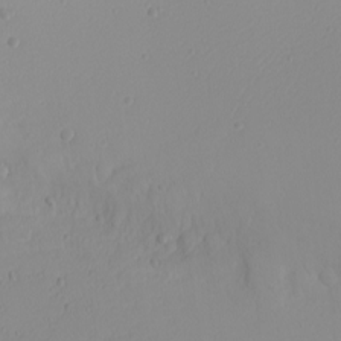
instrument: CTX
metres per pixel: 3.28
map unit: Nhu
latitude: -4.4629
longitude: -82.1577
